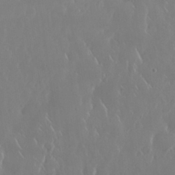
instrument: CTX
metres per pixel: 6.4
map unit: Nhu
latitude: 30.3657
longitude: -59.3482
